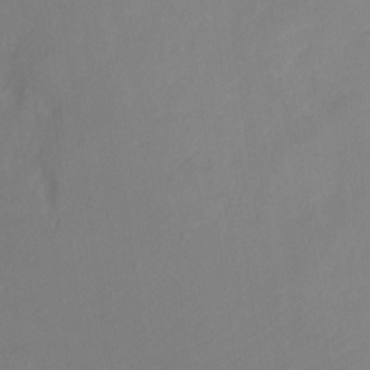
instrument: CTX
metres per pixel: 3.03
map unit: Ht
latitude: 1.0458
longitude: -34.0633
